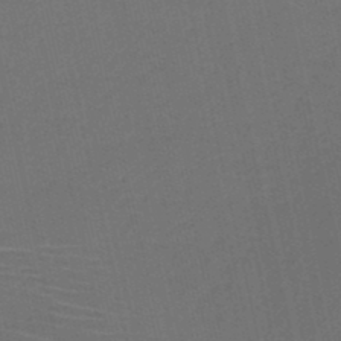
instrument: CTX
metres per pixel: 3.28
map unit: HNb
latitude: -47.1620
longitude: -41.2914
